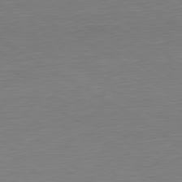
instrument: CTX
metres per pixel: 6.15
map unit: Ap
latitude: -80.4629
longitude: -68.1389
